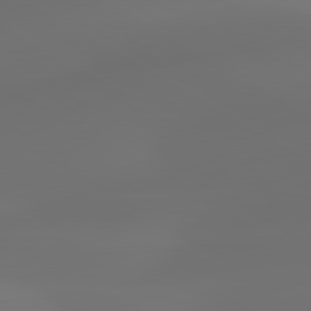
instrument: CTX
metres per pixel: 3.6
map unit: lApd
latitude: 80.4034
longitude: -85.3860
